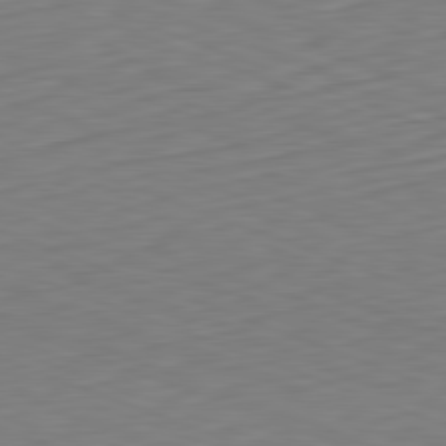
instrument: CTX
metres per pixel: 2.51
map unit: Hpe
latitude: -82.3495
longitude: 15.2376
